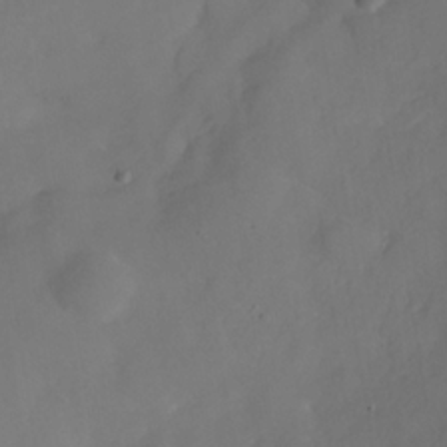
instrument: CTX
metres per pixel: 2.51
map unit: Nhe
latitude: -36.5573
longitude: -86.9136
